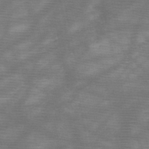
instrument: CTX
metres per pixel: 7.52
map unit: HNb
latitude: -48.1984
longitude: -41.1592
